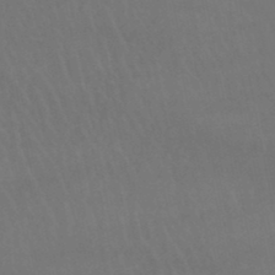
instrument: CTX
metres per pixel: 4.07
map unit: lHb
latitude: -47.0864
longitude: 75.6155
